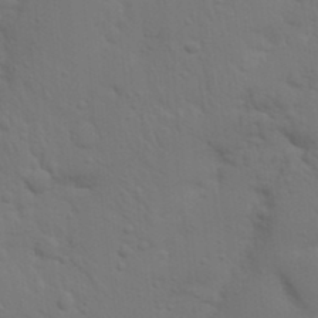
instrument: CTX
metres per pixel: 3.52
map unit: Nhu
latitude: 22.9136
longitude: -73.2726
